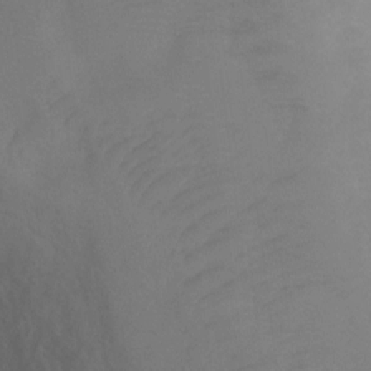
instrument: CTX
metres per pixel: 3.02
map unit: Ht
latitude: 1.8961
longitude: -35.2348
